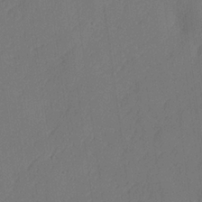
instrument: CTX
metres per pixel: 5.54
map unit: lHvf
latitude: 24.9702
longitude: 141.6533
